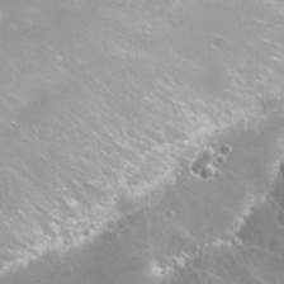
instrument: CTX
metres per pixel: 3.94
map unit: Nhu
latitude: 26.5357
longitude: -50.2144
